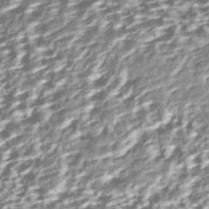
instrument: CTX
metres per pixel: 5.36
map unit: ANa
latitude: -42.6140
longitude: 107.7856
